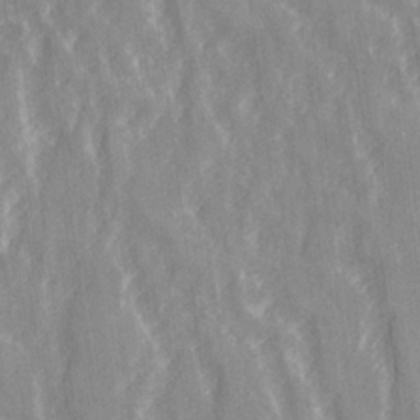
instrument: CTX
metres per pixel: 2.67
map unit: Ave
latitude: 21.5560
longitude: -133.9906
